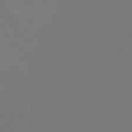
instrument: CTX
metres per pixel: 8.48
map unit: Hpe
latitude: 74.6679
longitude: -130.8569
